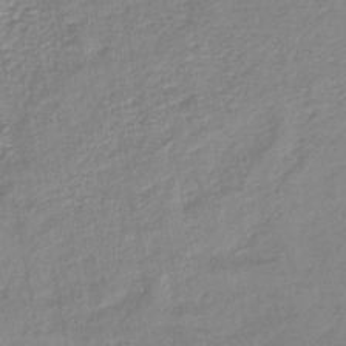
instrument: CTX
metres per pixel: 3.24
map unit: lHb
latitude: -45.3321
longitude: 77.8611
